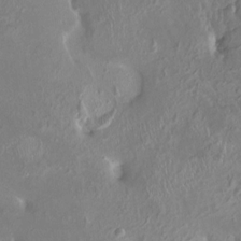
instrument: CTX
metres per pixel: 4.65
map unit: HNhu
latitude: 3.9150
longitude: 6.1606
